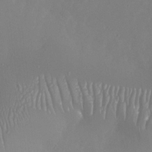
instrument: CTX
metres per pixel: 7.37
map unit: Nhu
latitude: -27.4643
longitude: -58.8947
